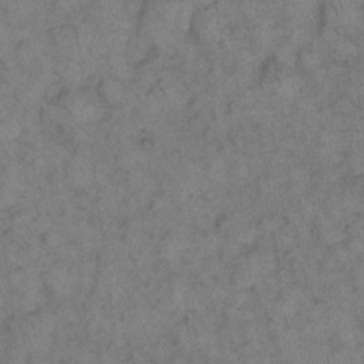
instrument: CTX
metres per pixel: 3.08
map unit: eHh
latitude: 15.3482
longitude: -65.2537
